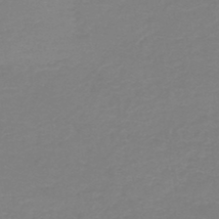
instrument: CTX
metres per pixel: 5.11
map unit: HNb
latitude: -45.4454
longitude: 53.3320
